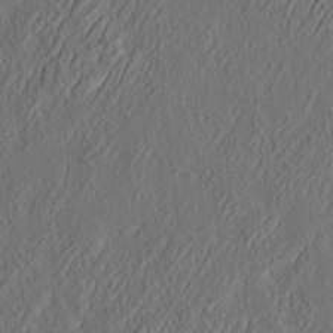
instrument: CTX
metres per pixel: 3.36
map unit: eHh
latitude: 4.4979
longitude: -77.5371
